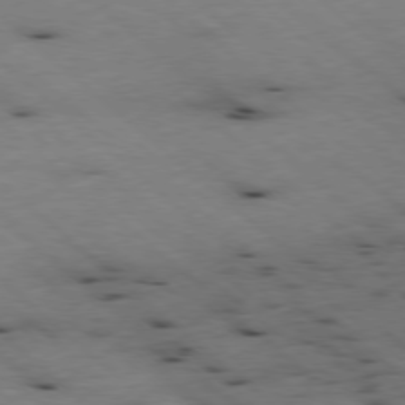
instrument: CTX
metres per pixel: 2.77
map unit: Ap
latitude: -78.4629
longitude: -60.4223
